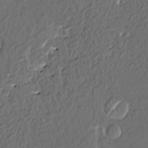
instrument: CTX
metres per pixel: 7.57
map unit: HNhu
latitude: 4.3845
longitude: 8.1984
